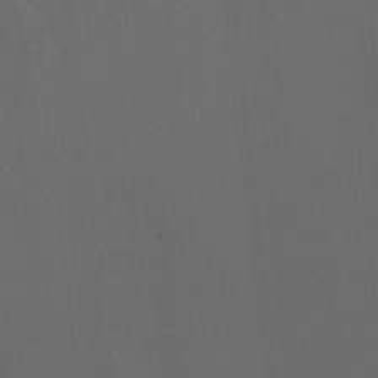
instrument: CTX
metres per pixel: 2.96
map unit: Hto
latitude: -13.0109
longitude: -41.4426
